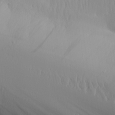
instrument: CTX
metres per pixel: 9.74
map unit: Aa
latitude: 28.7057
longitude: -133.0458
